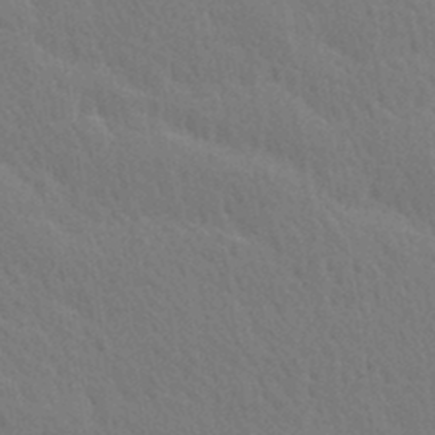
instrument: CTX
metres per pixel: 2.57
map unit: Ave
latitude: 20.6491
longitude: -139.0647
